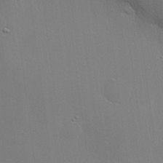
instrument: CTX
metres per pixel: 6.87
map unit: Hve
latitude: 22.8191
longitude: 145.7856
